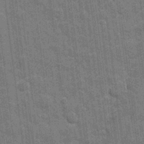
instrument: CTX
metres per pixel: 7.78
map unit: eHh
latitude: 7.4426
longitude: -74.5546
